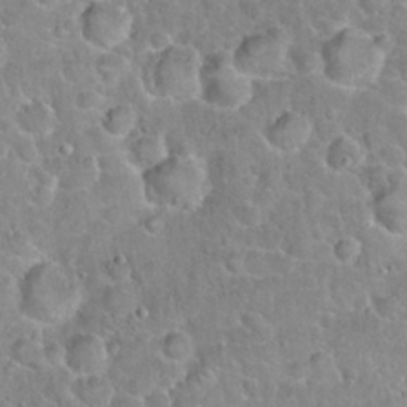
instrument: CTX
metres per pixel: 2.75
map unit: Hto
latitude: 20.9325
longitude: -47.6694
